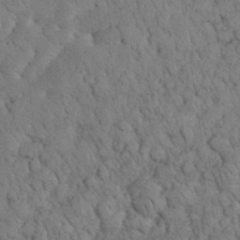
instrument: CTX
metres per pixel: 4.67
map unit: eHh
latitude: 32.8569
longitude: -66.1388
